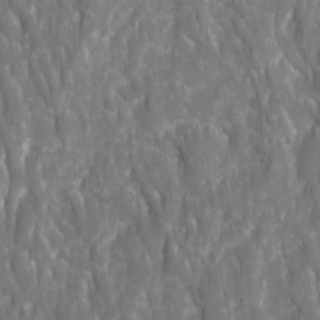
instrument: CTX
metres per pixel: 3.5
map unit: Ave
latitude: 15.9339
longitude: -133.9717
